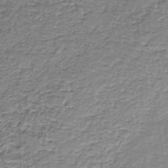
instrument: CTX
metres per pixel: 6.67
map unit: lHb
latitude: -35.7100
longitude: 60.0661
